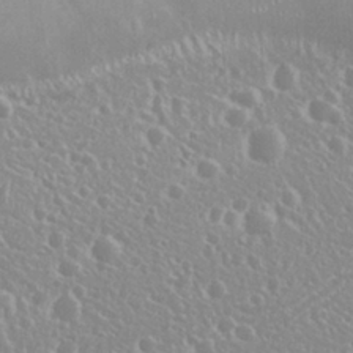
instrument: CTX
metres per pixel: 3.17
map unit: Nhu
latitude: 25.4048
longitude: -59.5182
